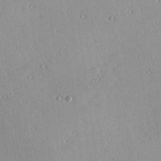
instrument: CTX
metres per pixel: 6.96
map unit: Hve
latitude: 25.4993
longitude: -93.4237
